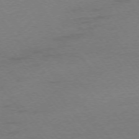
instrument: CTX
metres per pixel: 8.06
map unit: Ap
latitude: -75.6722
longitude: -73.1970
